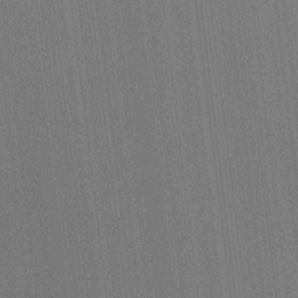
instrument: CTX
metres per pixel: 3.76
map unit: Ht
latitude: -15.9178
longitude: -45.8583
